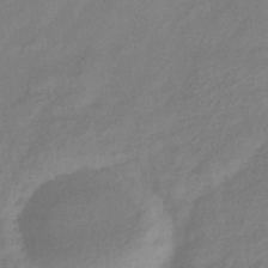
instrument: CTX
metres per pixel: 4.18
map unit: eHb
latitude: -33.5210
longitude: 74.9353
